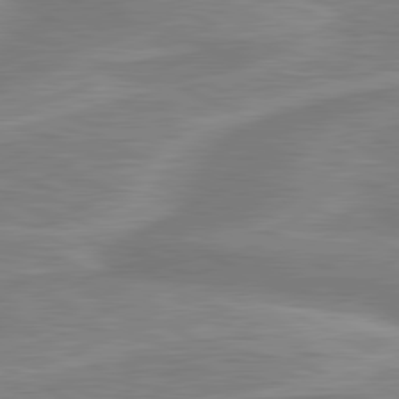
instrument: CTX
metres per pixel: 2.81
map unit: lApd
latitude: 80.9325
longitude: 173.2187
